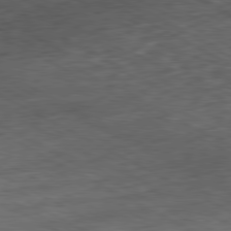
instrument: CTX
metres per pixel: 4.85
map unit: Ap
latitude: -80.9920
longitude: -73.5183
